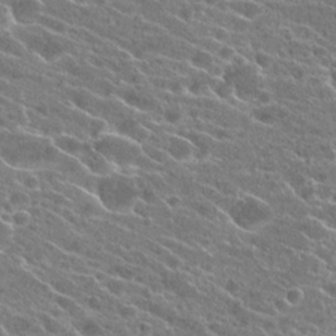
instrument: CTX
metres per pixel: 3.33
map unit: Hto
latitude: 23.4615
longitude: -40.8757
